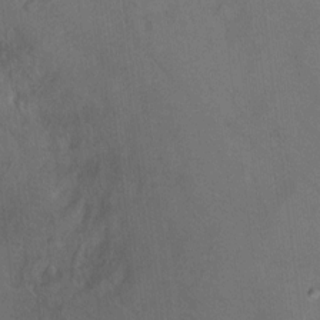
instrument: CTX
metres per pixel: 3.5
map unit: Ht
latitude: 5.2159
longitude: -36.9325
